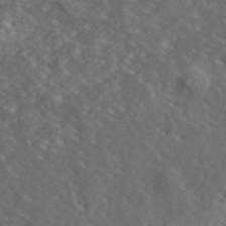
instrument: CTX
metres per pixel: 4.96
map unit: ANa
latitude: 40.1766
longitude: -89.4994
